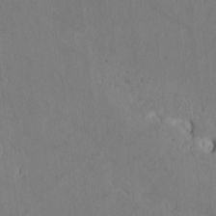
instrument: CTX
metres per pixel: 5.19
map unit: Htu
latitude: 2.7624
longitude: 143.2753
